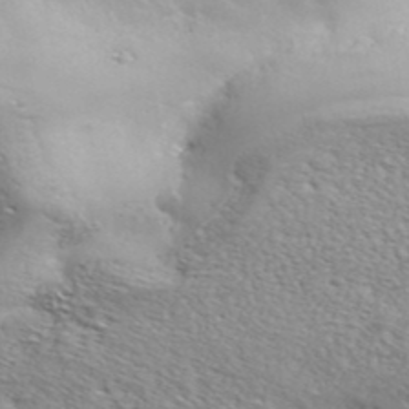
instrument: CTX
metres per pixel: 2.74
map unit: ANa
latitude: 40.3089
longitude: -90.6679
